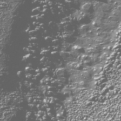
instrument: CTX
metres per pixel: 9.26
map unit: Nhu
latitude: -38.5763
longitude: -83.1592
